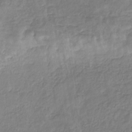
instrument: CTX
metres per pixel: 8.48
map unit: HNhu
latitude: -29.4832
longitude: 66.9731
